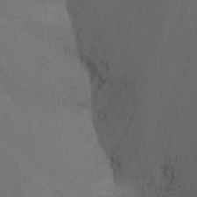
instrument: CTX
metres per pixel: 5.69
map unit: Nhu
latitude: -8.1606
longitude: -67.7638
